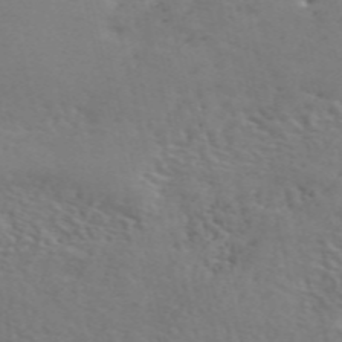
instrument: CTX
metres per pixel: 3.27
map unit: ANa
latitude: 50.2711
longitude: -81.8016
